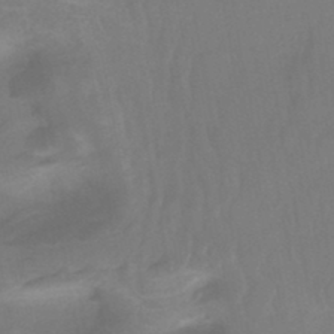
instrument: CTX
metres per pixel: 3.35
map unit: HNhu
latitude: -46.0472
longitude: 94.1227
